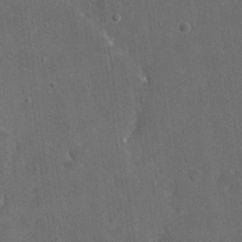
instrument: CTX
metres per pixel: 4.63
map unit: eHh
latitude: 19.5749
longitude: -65.8016
